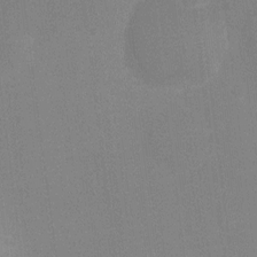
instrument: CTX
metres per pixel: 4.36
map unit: Ht
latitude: -3.6721
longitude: -19.8205
